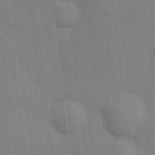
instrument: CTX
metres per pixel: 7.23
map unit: HNhu
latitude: 15.1026
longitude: 12.9731
